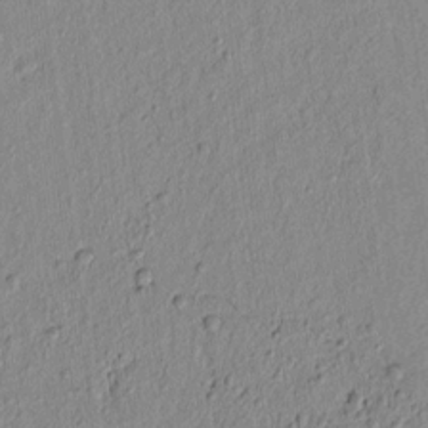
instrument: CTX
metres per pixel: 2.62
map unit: lAvf
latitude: 6.9514
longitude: 165.5777
